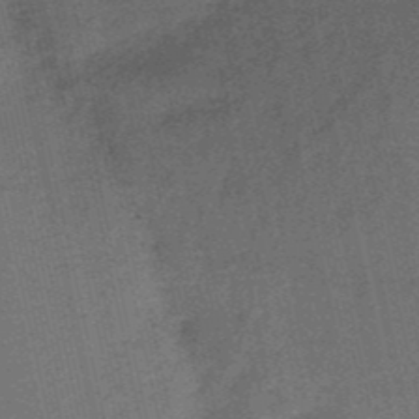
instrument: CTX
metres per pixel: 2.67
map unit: HNb
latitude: -52.0283
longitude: -46.3279
